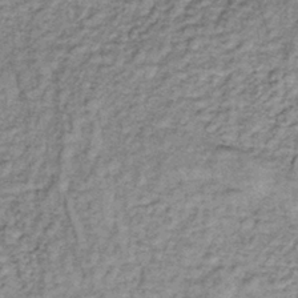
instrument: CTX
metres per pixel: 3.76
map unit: lHb
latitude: -38.0850
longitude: 66.2173
